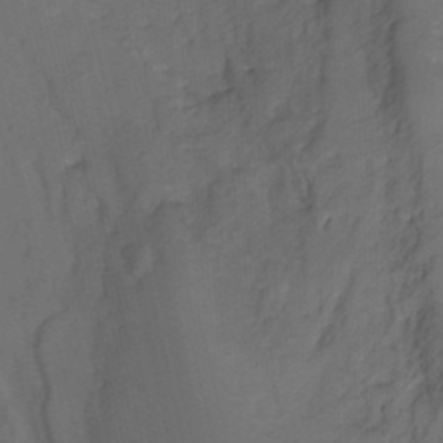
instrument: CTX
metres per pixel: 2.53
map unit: HNhu
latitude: -26.6329
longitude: 74.4251
